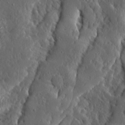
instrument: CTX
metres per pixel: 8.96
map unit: Ave
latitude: 13.7828
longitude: -136.6491
